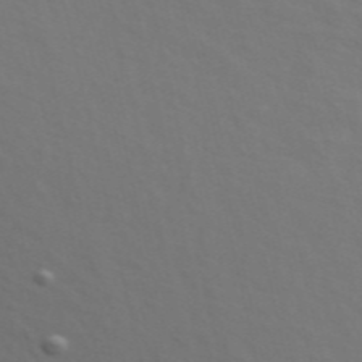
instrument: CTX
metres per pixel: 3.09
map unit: ANa
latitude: 48.5924
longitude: -75.4238
